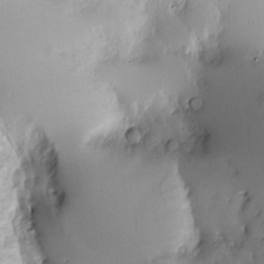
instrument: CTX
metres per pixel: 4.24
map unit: Nve
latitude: -8.6329
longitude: 173.1809
